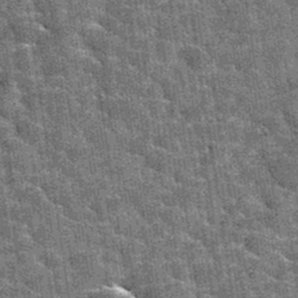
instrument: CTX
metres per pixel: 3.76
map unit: Hto
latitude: 35.1970
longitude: -52.6301
